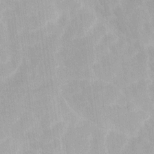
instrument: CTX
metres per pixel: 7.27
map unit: Ave
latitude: 12.1767
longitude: -106.4223
